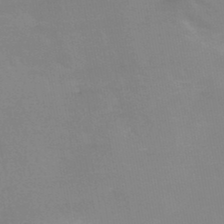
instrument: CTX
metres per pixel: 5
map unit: HNb
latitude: -46.3306
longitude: -43.7261
